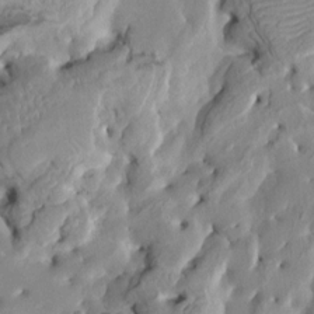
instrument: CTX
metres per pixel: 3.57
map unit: HNhu
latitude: 5.0458
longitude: -2.3656
